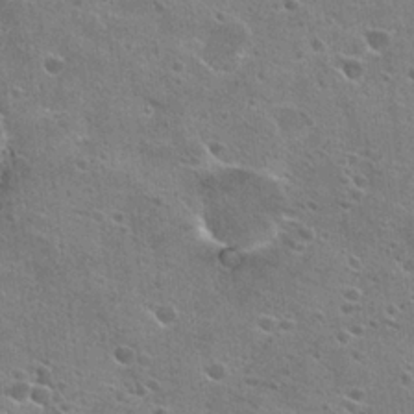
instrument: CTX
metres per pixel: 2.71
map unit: Hto
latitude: 23.0836
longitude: -42.7057
